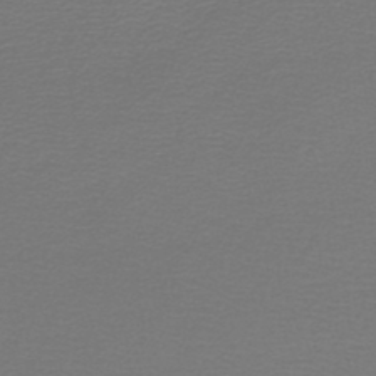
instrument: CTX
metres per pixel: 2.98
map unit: lHb
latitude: -45.3699
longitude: 61.5210
